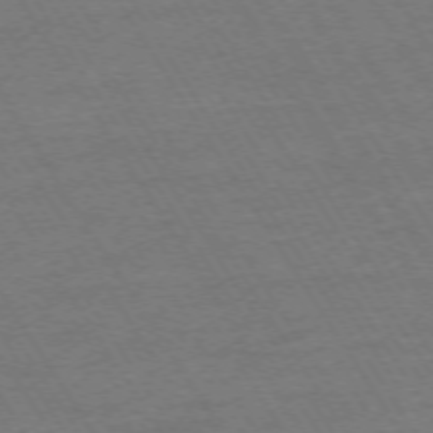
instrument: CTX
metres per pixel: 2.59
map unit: Ap
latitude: -73.8044
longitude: -84.8002
